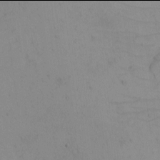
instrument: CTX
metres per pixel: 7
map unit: eHh
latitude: -6.0094
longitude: -80.3656
